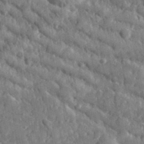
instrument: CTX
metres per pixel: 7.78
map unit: lHvf
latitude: 35.1970
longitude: -87.4048
